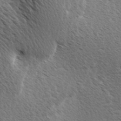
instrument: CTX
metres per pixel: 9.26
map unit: Ave
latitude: 9.6127
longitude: -107.2159
